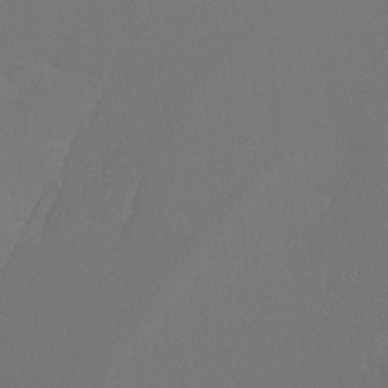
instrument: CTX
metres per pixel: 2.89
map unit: Hto
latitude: -7.9745
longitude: -51.8394
